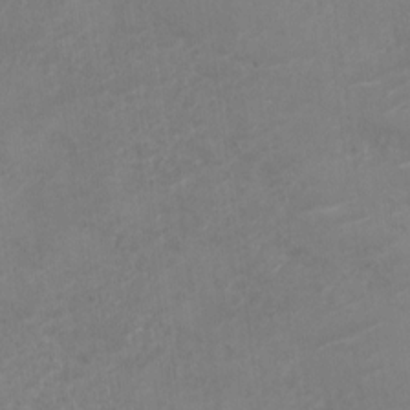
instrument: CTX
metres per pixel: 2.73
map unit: Nve
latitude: -18.8030
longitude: 106.4440
